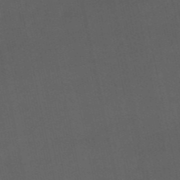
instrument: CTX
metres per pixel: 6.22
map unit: eHb
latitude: -50.7274
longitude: 72.5007
